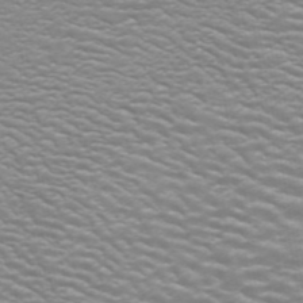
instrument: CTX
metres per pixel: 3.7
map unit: ANa
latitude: 44.5357
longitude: 27.6155
